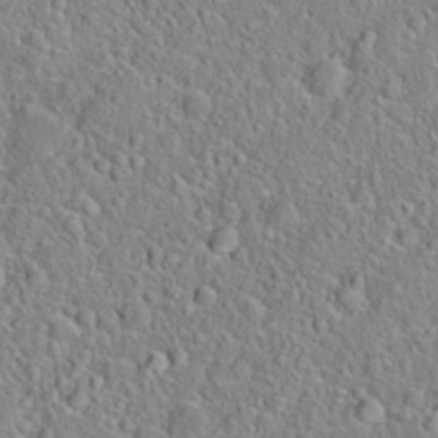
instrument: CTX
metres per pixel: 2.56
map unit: Hto
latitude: 22.5735
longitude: -46.4790
